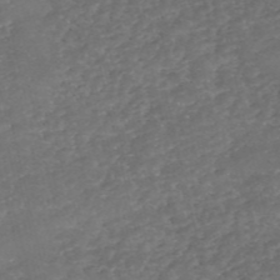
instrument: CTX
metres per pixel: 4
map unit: eHh
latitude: -54.3684
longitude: -90.4223
